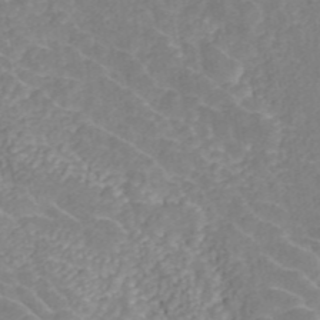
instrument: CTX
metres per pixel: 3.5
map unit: ANa
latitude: 45.7072
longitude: 24.1606
